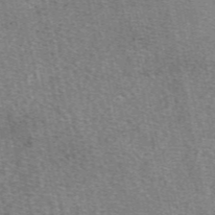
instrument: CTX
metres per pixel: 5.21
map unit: eAb
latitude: 50.0444
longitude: 107.9178
